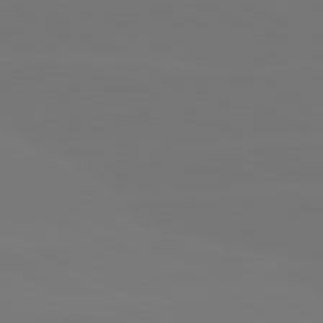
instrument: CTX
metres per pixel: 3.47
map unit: lApd
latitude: 81.1781
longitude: -149.1970
